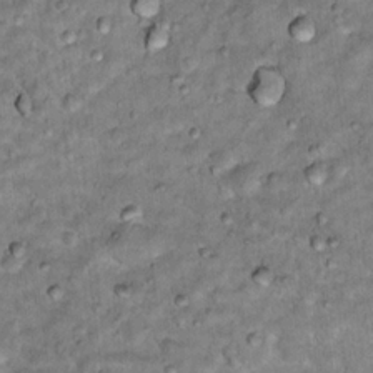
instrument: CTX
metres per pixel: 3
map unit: Hto
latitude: 16.0444
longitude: -35.8205
